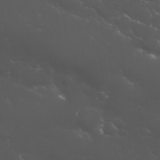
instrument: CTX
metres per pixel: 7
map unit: Nhu
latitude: 27.5938
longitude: -60.3656
